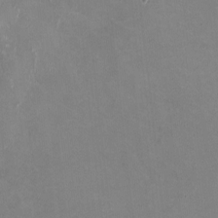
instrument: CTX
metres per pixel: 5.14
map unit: HNhu
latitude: -0.4629
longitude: -3.1970
